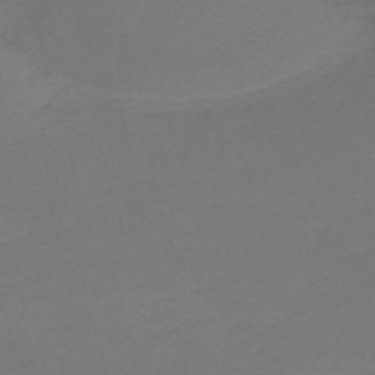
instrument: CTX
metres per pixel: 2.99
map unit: Nve
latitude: -59.6910
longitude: 59.1242
